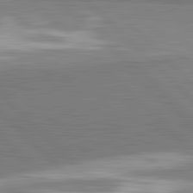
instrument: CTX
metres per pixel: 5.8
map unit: lApd
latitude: 82.0444
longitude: 162.9919
